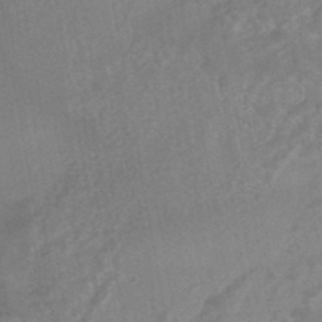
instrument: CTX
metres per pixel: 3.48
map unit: HNhu
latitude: -45.5777
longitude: 92.1795
